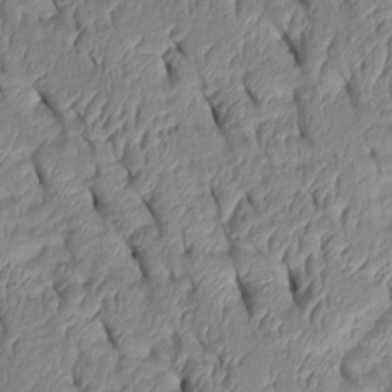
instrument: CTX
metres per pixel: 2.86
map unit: Htu
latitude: 1.4048
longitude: 148.9353
